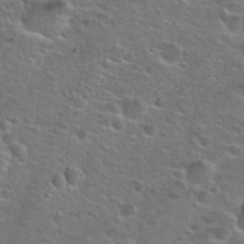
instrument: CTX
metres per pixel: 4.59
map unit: Hto
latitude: 25.2914
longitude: -50.1200
